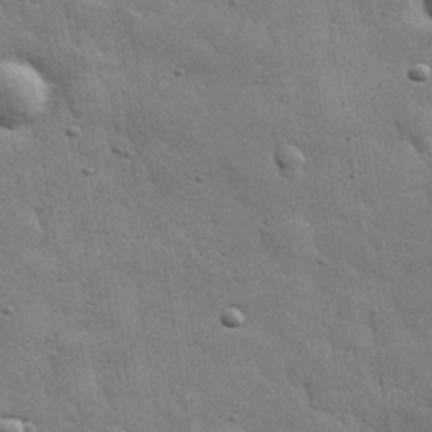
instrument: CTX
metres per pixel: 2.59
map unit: eHh
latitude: 31.9717
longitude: -78.9136
